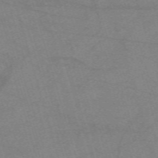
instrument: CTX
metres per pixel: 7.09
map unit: eHh
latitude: -62.0850
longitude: 54.3684
